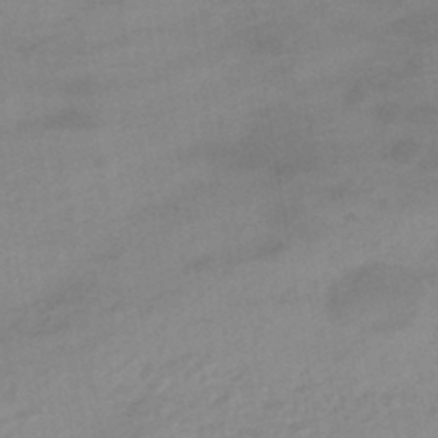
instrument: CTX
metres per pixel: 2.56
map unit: eHb
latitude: -44.7652
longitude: 85.0486
